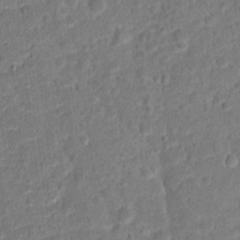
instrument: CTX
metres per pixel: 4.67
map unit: Hto
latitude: 15.3104
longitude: -39.0269
